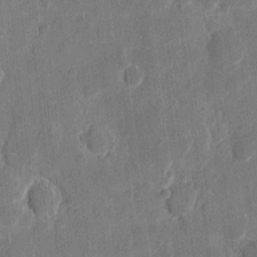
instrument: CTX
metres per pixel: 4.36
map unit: eHh
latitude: 7.3293
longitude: -66.3278
